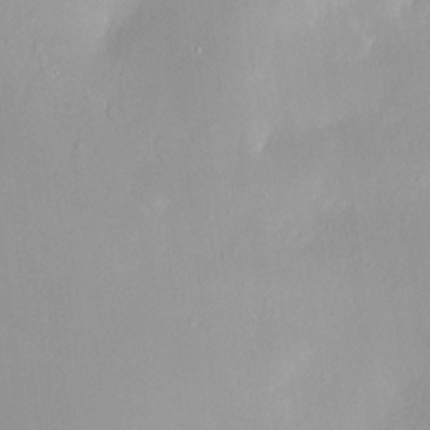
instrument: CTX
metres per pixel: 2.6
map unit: HNhu
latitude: 5.9339
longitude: 8.0472
